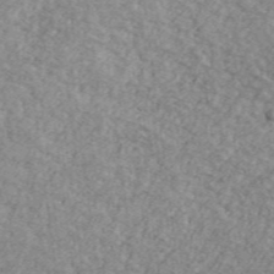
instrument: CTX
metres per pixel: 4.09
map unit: Ave
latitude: 41.5371
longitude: -110.6302
